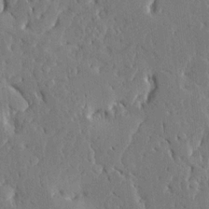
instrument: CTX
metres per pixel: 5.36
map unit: Ave
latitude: 15.5749
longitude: -139.9717
